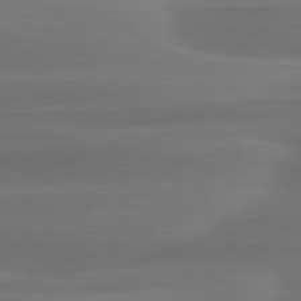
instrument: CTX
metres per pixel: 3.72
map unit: lApd
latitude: 79.1214
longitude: -114.6301
